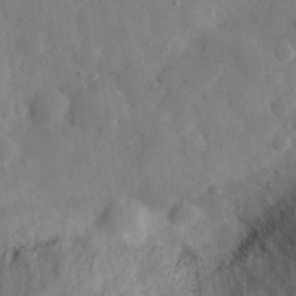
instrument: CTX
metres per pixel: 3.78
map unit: eHh
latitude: 30.5357
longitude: -72.3279
